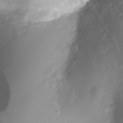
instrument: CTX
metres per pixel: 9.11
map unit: Nhe
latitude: -32.8219
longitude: -117.0081
